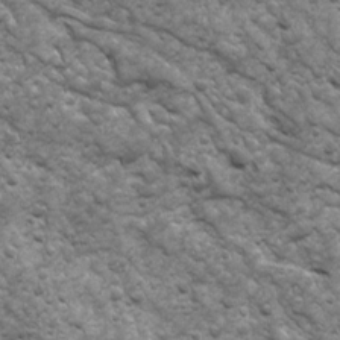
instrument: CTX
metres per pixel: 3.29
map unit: Ave
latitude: 17.1214
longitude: -132.2334
